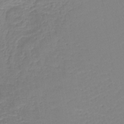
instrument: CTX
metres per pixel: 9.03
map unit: lHb
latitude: -41.8611
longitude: 59.5021
